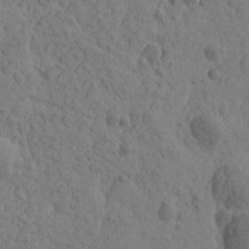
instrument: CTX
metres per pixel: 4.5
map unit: Htu
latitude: -1.7100
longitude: -175.7828
